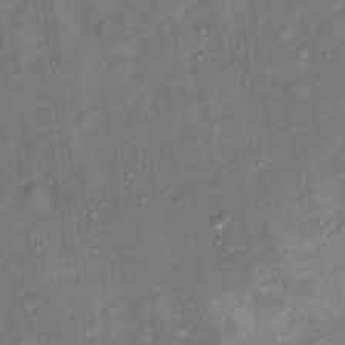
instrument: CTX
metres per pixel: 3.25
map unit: Hto
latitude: 15.4238
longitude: -31.5749
